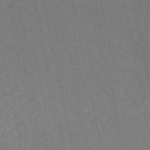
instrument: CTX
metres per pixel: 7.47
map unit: ANa
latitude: 49.8961
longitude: -72.1578
